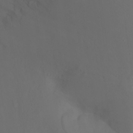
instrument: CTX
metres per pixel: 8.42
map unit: Ht
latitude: -16.5952
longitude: -41.1592
